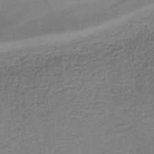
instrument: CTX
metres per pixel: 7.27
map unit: HNb
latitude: -34.5385
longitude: 53.5210
